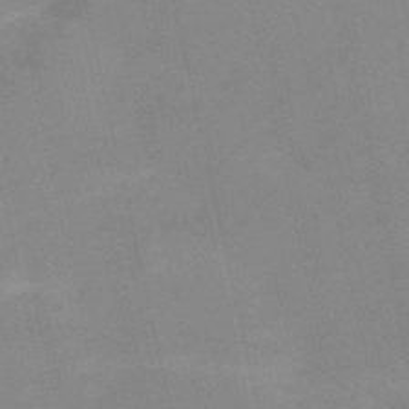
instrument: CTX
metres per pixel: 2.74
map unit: HNb
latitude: -52.0094
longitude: -45.3670
